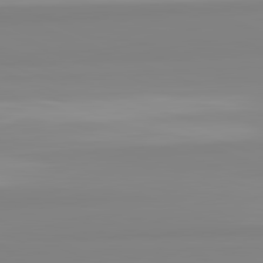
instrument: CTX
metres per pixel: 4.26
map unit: lApd
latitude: 82.4412
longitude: 174.6896
